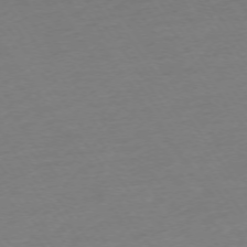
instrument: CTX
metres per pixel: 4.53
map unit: Ap
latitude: -74.2362
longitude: -83.6882
